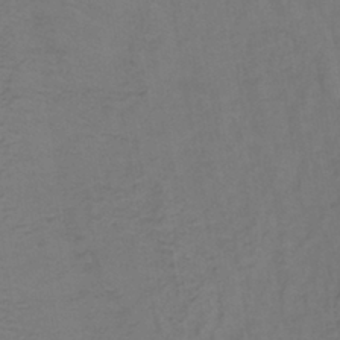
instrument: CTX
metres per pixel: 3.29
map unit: lHb
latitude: -39.7289
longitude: 62.1416
